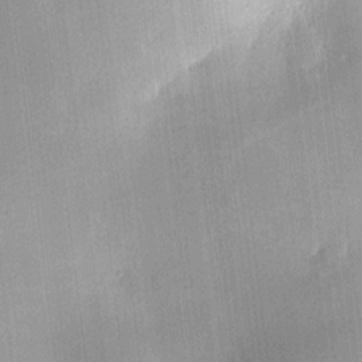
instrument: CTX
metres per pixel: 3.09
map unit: HNhu
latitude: 10.6113
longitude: 9.5399
